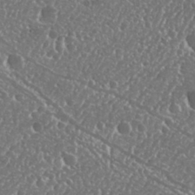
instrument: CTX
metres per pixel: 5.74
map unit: Nhu
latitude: 25.1025
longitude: -59.0081
